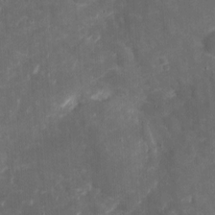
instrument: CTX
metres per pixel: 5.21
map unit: eHh
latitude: 4.5546
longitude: -70.3845
